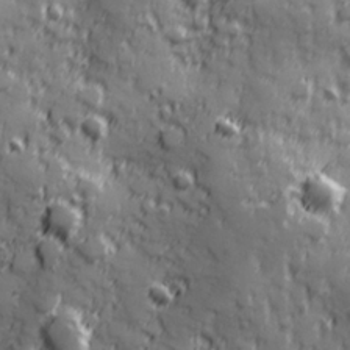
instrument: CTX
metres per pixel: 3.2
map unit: Hve
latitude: 25.2725
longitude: 146.7274
